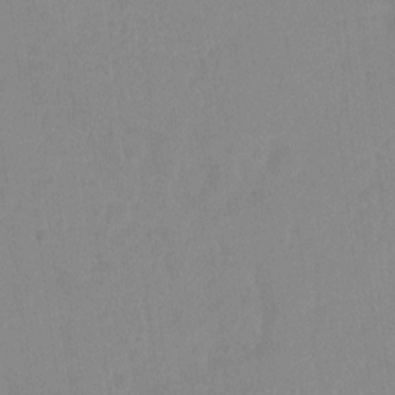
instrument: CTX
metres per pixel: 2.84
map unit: Hto
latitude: -7.1242
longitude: -38.2522
